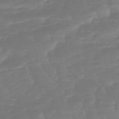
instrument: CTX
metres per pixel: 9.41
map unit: eHb
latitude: -49.5022
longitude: 76.9164
